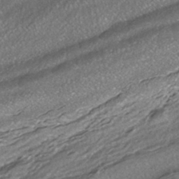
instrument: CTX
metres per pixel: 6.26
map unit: HNhu
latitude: -41.1053
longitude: 107.8045
